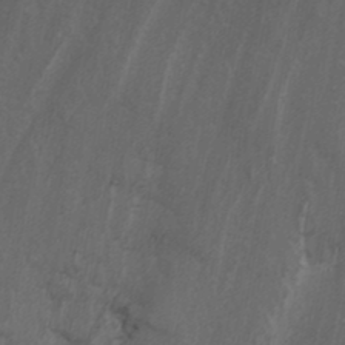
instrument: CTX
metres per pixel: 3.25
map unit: Nhu
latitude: -1.1998
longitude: -78.3845
